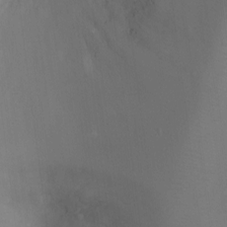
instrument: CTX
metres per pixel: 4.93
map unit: Ht
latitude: -8.8219
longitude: -24.6679
